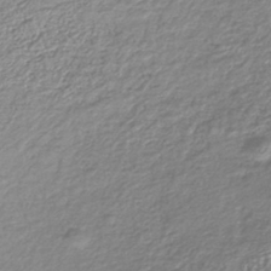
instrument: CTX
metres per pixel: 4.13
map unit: lHb
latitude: -42.1794
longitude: 68.9352
